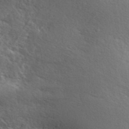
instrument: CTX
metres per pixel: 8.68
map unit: ANa
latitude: 41.4237
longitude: 55.5966
